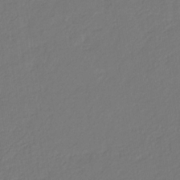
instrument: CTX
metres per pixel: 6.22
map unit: eHb
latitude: -29.7100
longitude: 68.1794
